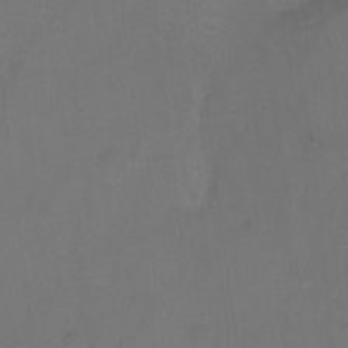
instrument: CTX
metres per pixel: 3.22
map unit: Hto
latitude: -12.0283
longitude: -40.0444
